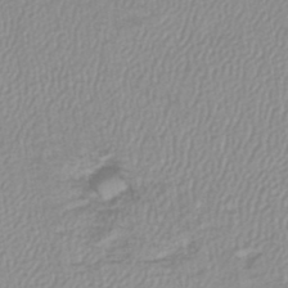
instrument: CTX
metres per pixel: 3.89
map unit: lHb
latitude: -45.0486
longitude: 73.9556
